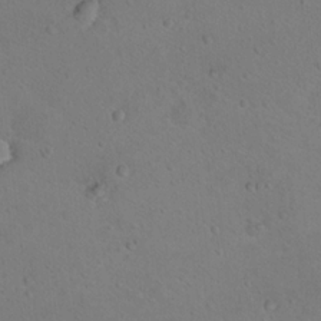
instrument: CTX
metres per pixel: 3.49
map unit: Nhu
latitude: 14.8380
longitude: -36.5924
